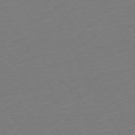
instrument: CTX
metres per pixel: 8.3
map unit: Ap
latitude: -74.0472
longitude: -69.2726
